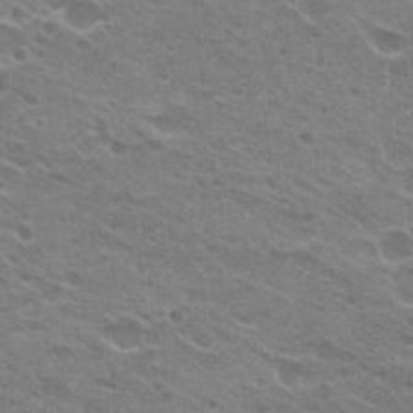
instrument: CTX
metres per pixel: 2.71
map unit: Hto
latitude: 23.3859
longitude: -41.3292
